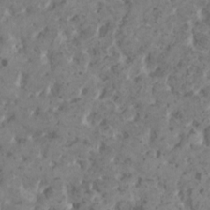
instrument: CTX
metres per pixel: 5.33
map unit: HNhu
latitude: 0.9513
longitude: 7.1242
